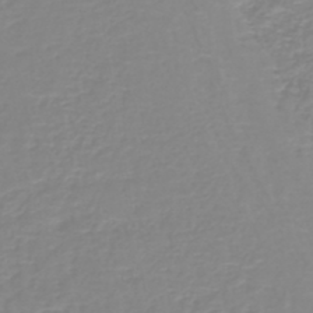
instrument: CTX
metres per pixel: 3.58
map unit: lHb
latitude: -44.2173
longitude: 54.3117
